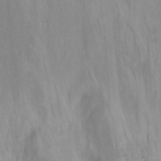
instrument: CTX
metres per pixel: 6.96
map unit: Nhu
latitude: -15.5210
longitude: -56.1010
